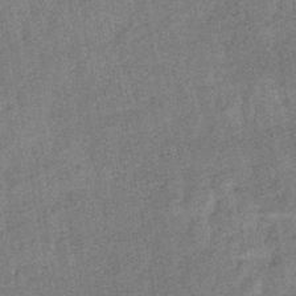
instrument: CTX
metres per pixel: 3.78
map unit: eHb
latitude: -42.8030
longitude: 82.4440
